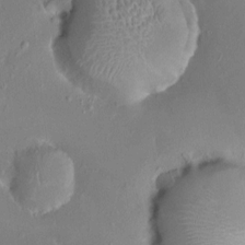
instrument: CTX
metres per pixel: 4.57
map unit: HNhu
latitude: 4.4601
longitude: 6.9541
